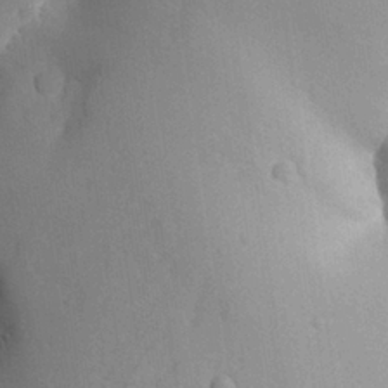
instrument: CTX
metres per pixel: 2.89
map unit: Aa
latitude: 27.6127
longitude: -129.1970
